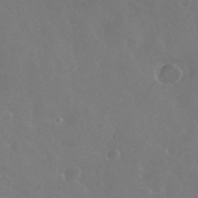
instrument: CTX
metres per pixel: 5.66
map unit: eHh
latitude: 35.6694
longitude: -59.0647
